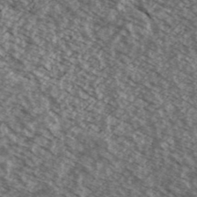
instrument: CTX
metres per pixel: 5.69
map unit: Ave
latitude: 38.6112
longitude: -110.5168
